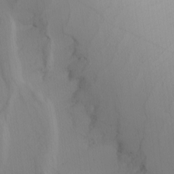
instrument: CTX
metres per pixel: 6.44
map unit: Nhu
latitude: -4.8408
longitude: -93.7638
